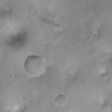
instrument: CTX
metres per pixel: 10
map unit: Ht
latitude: -0.6519
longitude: -20.3090
